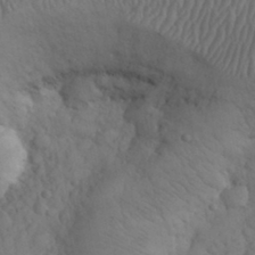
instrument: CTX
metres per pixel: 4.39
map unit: eHh
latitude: 31.1781
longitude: -67.7638
